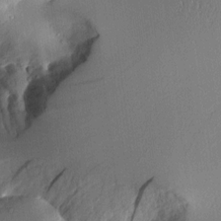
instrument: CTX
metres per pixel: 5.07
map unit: Aa
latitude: 11.0081
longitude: -127.9906
